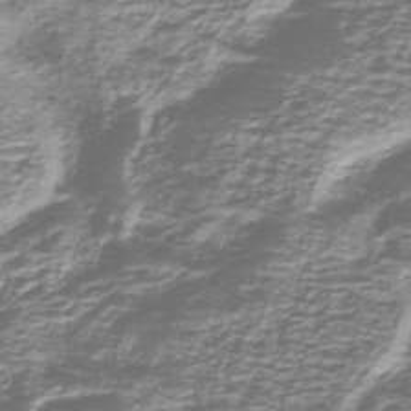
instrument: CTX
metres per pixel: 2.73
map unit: lHb
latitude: -41.1431
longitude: 55.3132
